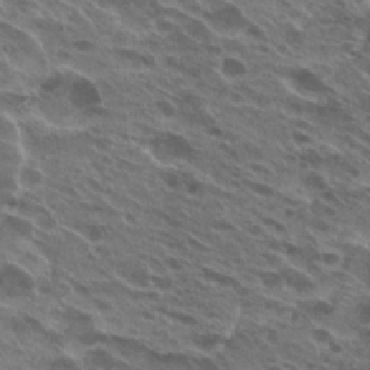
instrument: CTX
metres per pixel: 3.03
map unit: Hto
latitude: 25.1025
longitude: -40.2144
